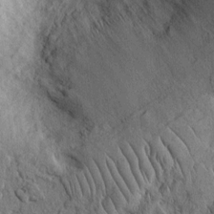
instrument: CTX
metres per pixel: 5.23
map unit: Htu
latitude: -3.7855
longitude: 151.7099
